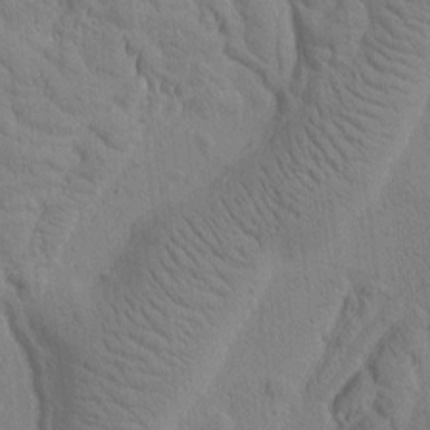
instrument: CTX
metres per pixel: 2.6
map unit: Htu
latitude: -2.7463
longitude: 172.6518
